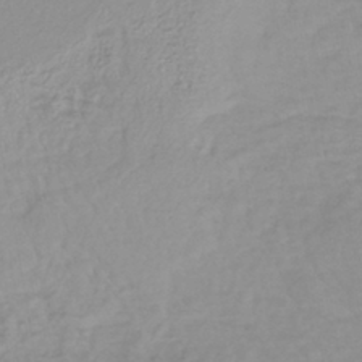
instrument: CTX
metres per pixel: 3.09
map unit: lHb
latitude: -41.2376
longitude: 71.4643
